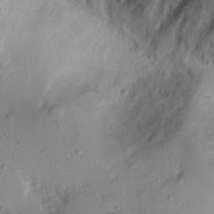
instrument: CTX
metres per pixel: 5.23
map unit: Nhu
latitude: 22.6112
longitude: -75.3860
